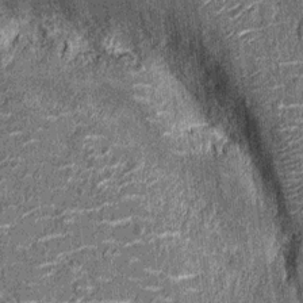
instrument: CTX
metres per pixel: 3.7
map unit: Nhu
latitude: -14.0472
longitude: -23.3859
